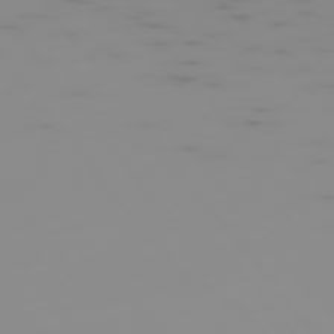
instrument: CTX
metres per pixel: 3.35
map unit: Hpe
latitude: -75.8801
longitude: -10.8191
